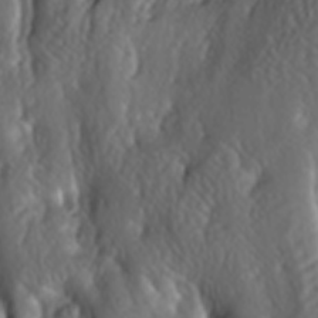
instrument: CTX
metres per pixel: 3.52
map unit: lAa
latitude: -6.6707
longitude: -124.5168
